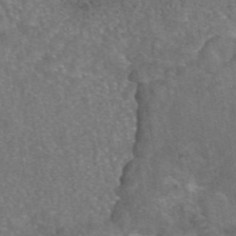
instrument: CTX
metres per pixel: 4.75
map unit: eAb
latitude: 46.6869
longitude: 106.7652
